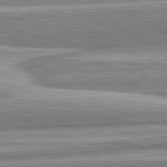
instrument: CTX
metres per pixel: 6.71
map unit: lApd
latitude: 82.6301
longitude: 167.9367
